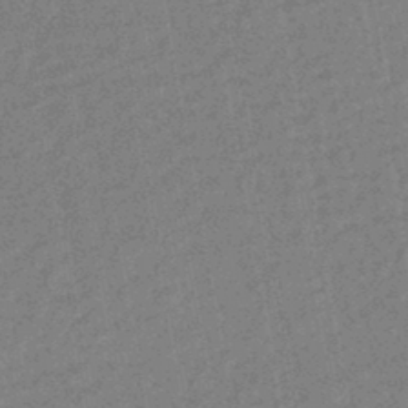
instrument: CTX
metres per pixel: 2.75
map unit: HNhu
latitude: -44.4818
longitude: 99.4076
